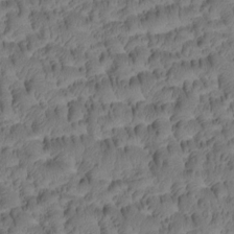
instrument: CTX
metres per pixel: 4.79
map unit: Htu
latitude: -4.0094
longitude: 173.2754
